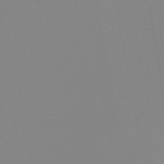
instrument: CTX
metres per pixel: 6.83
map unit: lHb
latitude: -40.8030
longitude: 63.8800
